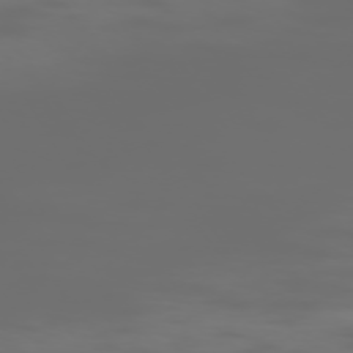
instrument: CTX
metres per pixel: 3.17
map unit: Hpe
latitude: -73.8800
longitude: 5.4832
